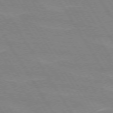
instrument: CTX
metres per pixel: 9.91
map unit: lApd
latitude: 72.8380
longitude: -56.3467
